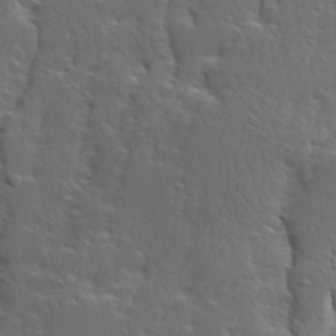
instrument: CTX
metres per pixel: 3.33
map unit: Ave
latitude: 13.9528
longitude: -135.6127
